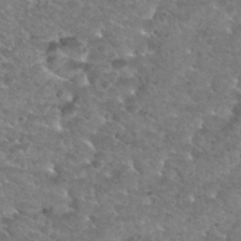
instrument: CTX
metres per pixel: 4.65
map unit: Nhu
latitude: 31.6127
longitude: -49.8772
